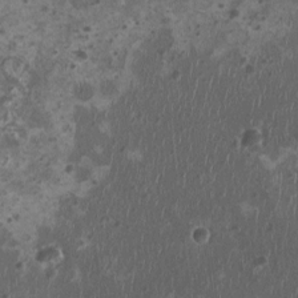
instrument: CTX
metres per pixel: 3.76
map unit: HNhu
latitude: 0.8758
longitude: 1.9556
